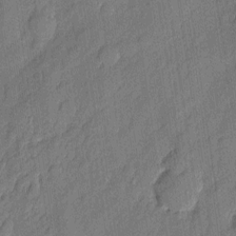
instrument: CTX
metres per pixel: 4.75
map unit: eHh
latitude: 5.8205
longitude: -75.5560
